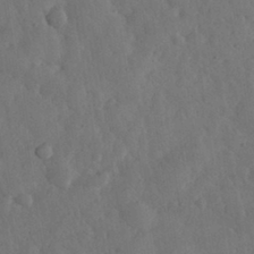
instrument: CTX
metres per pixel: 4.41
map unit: eHh
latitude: 31.4049
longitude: -78.4979
